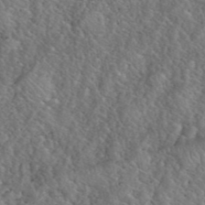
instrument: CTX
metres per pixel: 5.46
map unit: eHh
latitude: 40.7246
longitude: -56.8191
